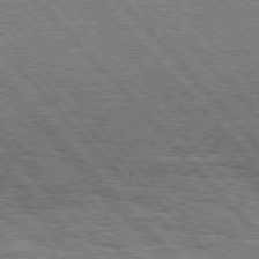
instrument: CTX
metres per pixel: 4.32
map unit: Hpe
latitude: 75.9906
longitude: -154.4601
